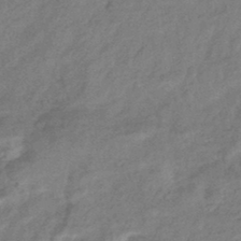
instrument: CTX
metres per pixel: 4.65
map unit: eHb
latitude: -42.1227
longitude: 83.5021
